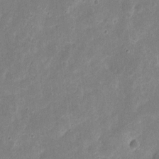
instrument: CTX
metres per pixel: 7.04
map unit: eHh
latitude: 9.4615
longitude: -72.1389
